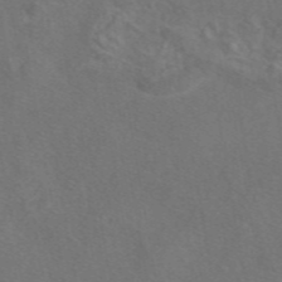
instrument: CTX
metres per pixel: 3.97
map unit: eAb
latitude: 46.9892
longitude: 109.1053
